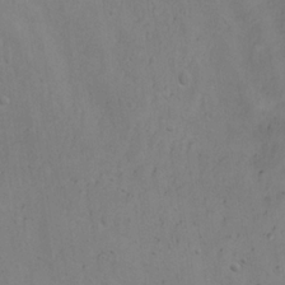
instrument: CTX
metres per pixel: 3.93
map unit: Nhu
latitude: 22.6301
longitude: -69.2159
